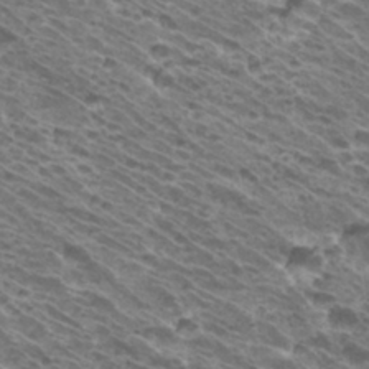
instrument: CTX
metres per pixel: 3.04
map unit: Hto
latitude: 32.8380
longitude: -40.6490
